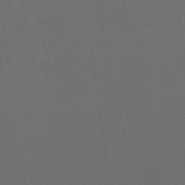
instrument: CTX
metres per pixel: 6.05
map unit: HNhu
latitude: 0.2522
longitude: -1.3103
